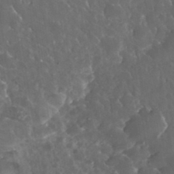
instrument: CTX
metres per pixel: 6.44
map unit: eHh
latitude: 33.5749
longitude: -59.9717
